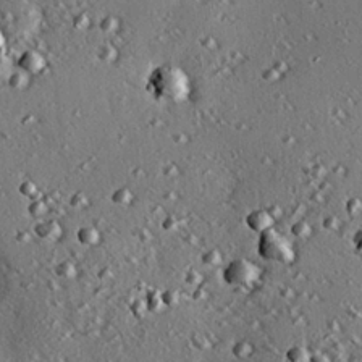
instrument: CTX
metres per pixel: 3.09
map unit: eHh
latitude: 22.2333
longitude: -90.4223
